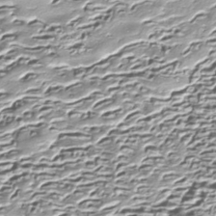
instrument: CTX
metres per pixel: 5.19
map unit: Nhe
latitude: -45.3510
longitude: 152.3306
